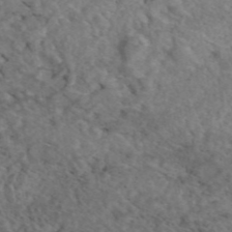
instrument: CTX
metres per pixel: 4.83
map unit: eAb
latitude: 45.0080
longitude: 114.7274
